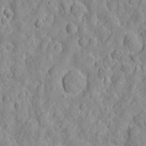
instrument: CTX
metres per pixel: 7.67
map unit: eHh
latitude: 7.5371
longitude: -75.3104
